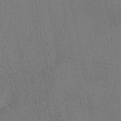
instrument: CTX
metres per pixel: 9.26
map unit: eAb
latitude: 48.9703
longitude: 112.8219
